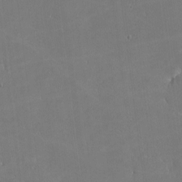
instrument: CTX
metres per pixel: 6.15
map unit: lHvf
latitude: -10.9542
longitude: -104.3279
